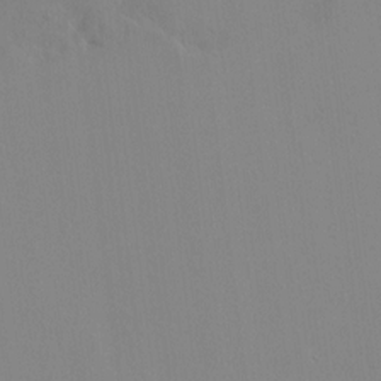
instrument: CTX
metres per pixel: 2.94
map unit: HNhu
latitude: 7.0836
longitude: 1.9745
